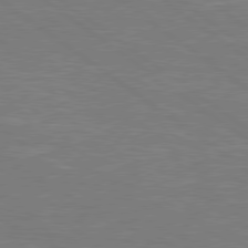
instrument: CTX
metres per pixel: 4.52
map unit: Hpe
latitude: 78.7435
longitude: -127.3104
